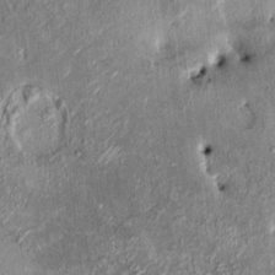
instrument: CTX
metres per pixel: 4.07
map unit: HNhu
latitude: 6.8191
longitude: 0.3118
